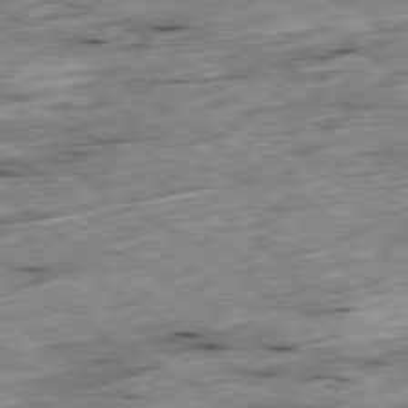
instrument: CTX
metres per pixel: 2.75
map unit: Ap
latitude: -79.5210
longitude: -89.5749
